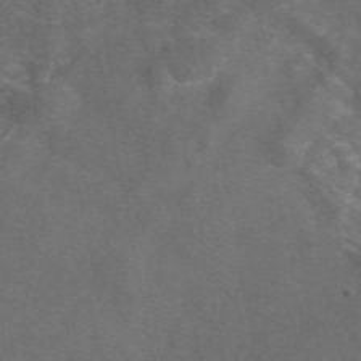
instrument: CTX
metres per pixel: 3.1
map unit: eAb
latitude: 47.3482
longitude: 117.2942
